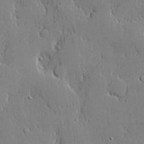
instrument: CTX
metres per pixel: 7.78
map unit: lHvf
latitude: 20.7058
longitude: 143.6343
